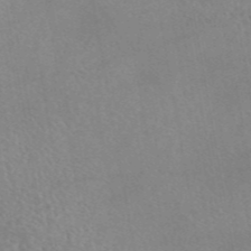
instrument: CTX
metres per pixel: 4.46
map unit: eAb
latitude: 44.6868
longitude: 114.5762
